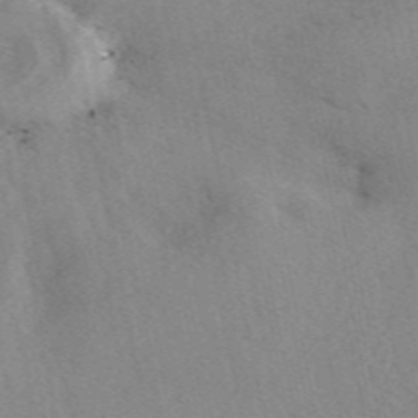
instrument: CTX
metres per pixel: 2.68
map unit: eAb
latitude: 48.8569
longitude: 106.7841
